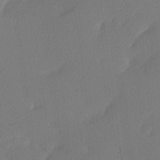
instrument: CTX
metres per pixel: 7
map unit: lHvf
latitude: 25.2914
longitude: 140.4818
